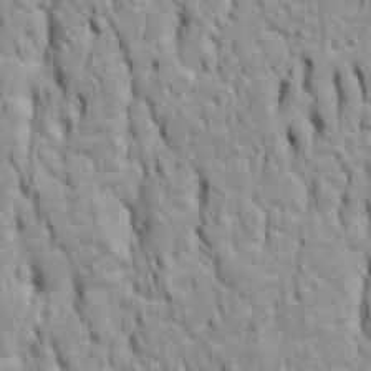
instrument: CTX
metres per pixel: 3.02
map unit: Htu
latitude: -5.6155
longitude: 151.2564
